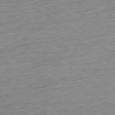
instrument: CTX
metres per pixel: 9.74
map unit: Ap
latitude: -80.4062
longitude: -67.7071
